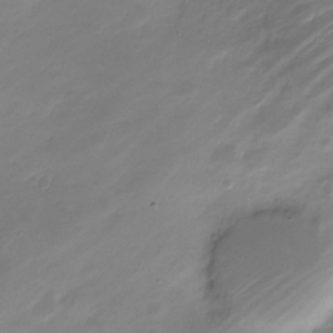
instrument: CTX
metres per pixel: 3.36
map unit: Nve
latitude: -21.1431
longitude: 107.1431
